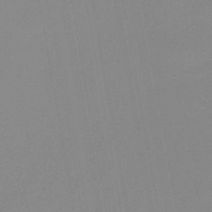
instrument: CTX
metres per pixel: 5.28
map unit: lHb
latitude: -44.7841
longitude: 77.2943
